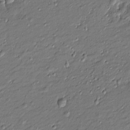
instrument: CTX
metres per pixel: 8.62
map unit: Htu
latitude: -7.7477
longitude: 177.2565
